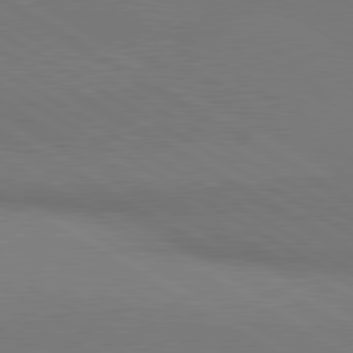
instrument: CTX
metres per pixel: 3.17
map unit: lApd
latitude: 80.8380
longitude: 147.8800
